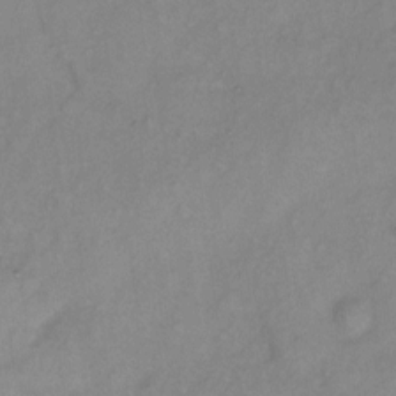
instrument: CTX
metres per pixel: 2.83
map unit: Hto
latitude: 6.1011
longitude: -61.5182
